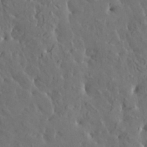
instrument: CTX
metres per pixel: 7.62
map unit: HNhu
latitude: 6.4223
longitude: -0.5734
